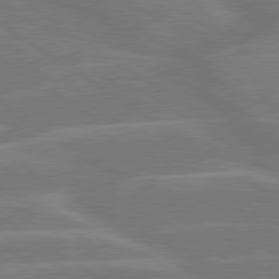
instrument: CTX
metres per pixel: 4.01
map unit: lApd
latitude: 79.7450
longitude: -122.4034
